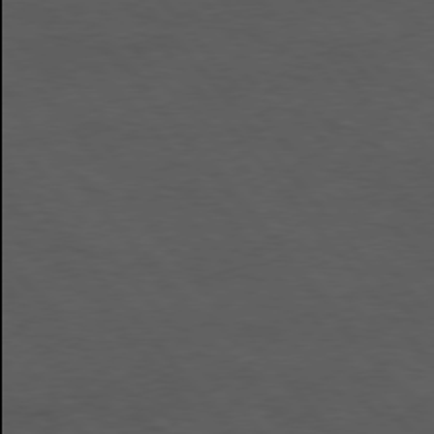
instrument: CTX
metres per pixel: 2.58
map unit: Hpe
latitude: 75.2537
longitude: -145.9906
